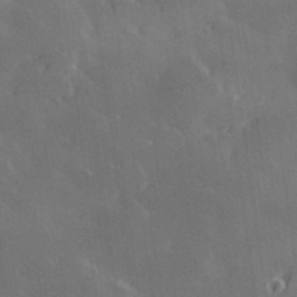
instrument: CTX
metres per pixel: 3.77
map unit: Hve
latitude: 28.5923
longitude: 145.7856
